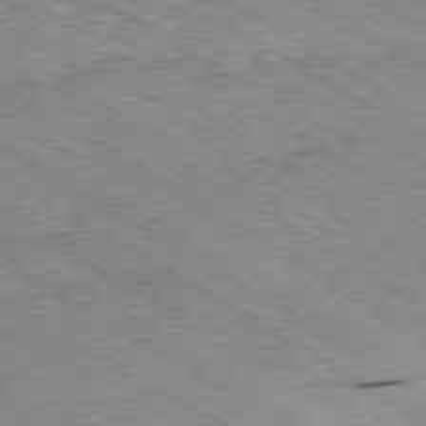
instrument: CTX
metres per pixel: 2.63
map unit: Ap
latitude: -80.3495
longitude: -51.2159
